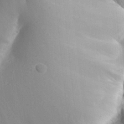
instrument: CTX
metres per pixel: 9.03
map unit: Aa
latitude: 30.4790
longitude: -141.6693
